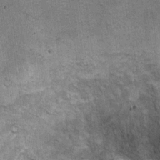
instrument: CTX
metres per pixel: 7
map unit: Ht
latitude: 8.5546
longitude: -37.0080
